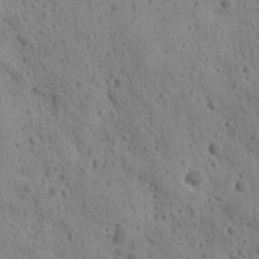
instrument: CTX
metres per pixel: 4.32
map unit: Ave
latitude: 11.6883
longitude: -105.7828
